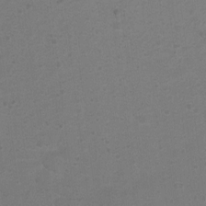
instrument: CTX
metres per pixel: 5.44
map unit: Ht
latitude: 1.4048
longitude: -25.8205
